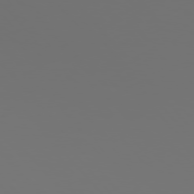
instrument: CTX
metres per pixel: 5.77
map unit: Hpe
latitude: 76.0255
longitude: -135.8583
